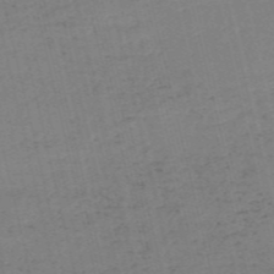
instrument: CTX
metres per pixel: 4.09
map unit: HNb
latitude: -55.7478
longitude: -39.3482
